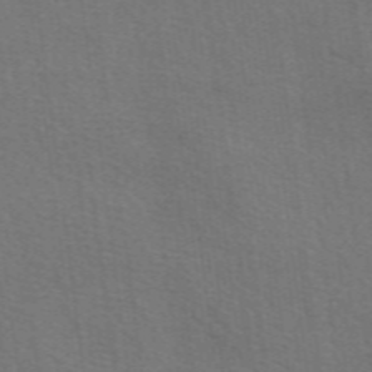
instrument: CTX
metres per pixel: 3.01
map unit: eAb
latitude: 50.7813
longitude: 113.1431
